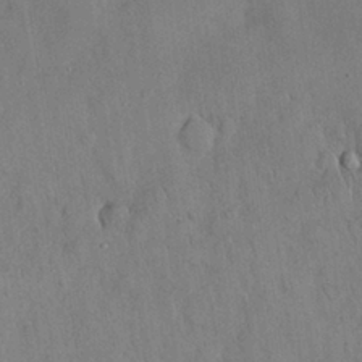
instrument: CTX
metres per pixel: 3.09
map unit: Nhu
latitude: 28.2522
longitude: -69.1781
